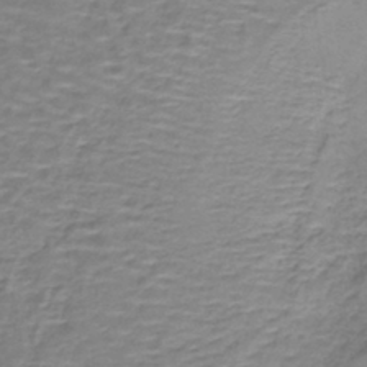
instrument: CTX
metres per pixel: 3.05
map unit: lHb
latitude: -40.9164
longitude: 58.9730
